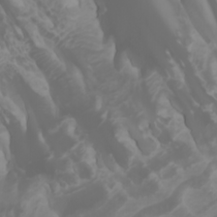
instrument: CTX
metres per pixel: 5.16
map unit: Htu
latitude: -0.8030
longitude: -77.5182
